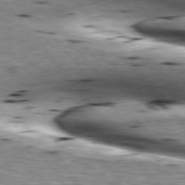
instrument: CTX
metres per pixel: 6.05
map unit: lApd
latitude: 76.2900
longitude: -60.6112
